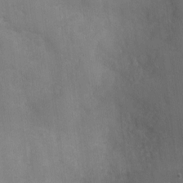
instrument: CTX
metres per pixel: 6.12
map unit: Nhu
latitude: 2.4034
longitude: -16.7813
